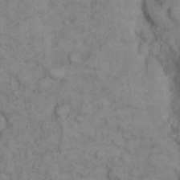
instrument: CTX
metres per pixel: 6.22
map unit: eHh
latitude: 16.7246
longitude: -63.6127
